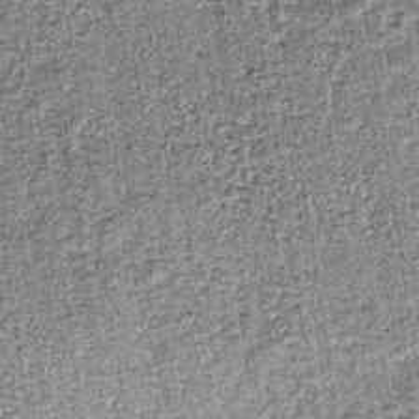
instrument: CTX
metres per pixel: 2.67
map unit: lHb
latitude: -36.7463
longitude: 64.5952
